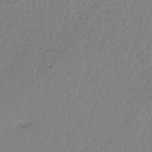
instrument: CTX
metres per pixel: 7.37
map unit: eHh
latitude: -45.2754
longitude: -28.4979
